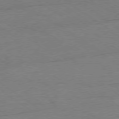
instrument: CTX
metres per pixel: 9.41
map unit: Ap
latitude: -78.9352
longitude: -76.9136
